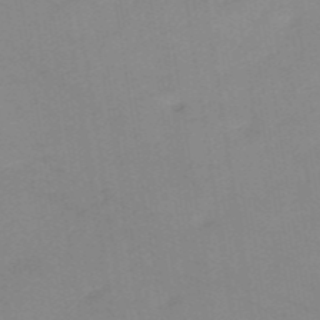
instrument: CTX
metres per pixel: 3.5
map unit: HNb
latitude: -54.0283
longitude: -48.5735
